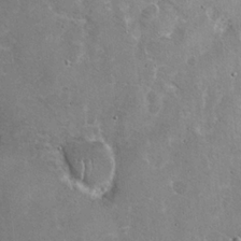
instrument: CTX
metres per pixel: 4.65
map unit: Hto
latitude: 20.0444
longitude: -48.8380
